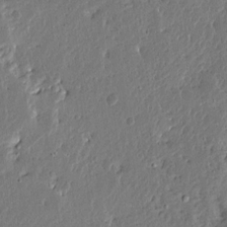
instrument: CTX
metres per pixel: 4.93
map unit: Ave
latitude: 13.5749
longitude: -137.8584
